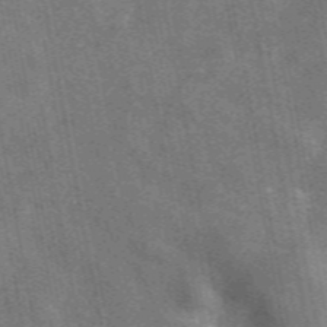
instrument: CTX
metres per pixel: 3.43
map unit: eAb
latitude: 50.0444
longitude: 115.5777
